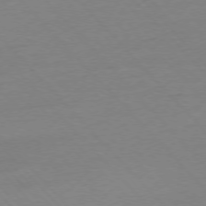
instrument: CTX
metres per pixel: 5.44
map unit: Ap
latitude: -76.6141
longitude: -93.0458
